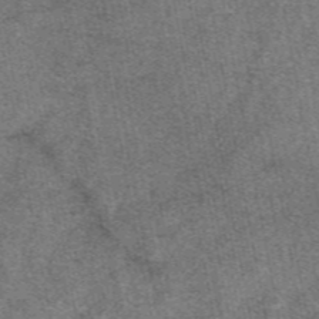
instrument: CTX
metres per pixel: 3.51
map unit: eAb
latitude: 47.7072
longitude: 106.8408
